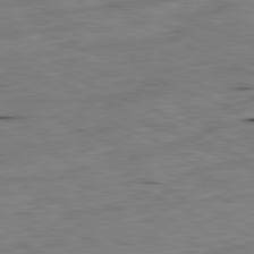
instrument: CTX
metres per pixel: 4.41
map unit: Ap
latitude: -81.8800
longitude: -68.9892
